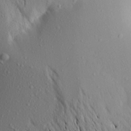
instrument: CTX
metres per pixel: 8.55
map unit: Aa
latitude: 18.5923
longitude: -148.3467
